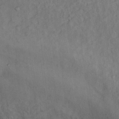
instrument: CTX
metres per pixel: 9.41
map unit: Ht
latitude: 12.2334
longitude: -40.3278
